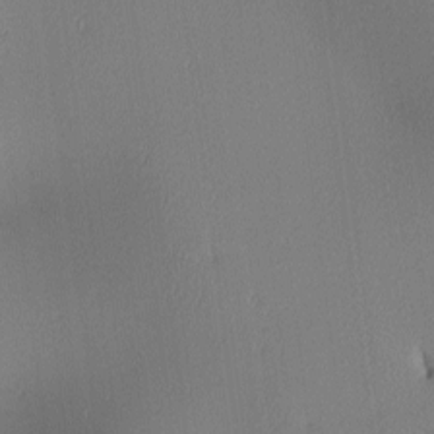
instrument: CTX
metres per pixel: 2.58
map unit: lAa
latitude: 2.7813
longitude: -115.7071
